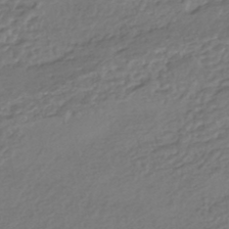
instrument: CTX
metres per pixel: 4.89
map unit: HNhu
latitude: -44.7841
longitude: 95.5210
